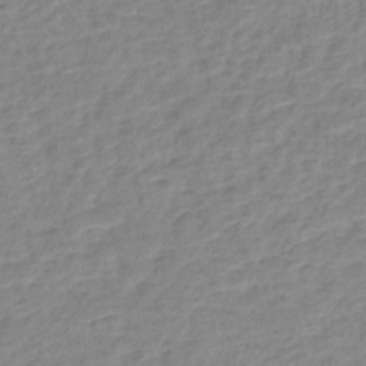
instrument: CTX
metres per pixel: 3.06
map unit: Nhe
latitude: -46.2361
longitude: 152.5762
